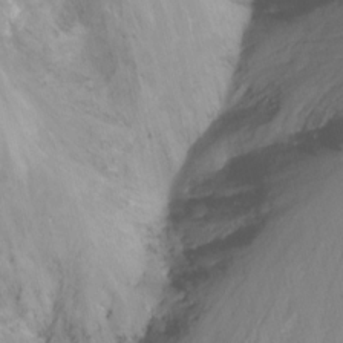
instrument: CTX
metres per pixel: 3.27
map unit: Nhu
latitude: -15.3132
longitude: -56.0822
